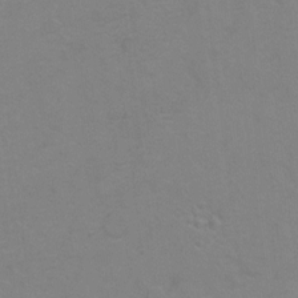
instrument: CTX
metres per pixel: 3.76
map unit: Hto
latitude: 7.3860
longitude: -35.9339
